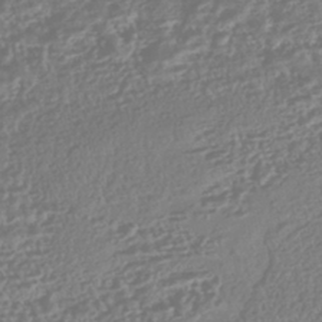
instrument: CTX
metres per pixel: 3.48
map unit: HNhu
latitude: -43.7477
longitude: 104.5573
